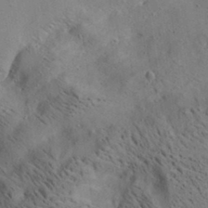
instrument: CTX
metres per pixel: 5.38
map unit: lAa
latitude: 20.1578
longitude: -140.2333
